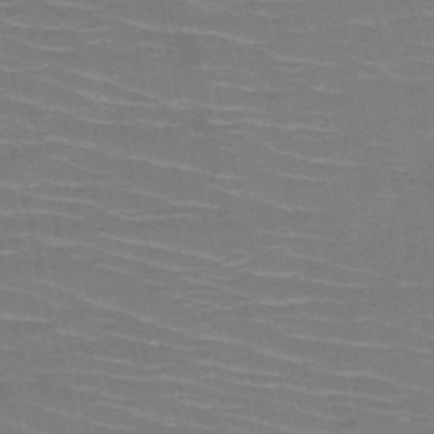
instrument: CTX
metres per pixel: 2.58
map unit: HNb
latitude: -50.5952
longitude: -45.3859
